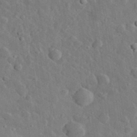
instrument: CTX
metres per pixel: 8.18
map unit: lHvf
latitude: 32.8569
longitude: -85.5560
